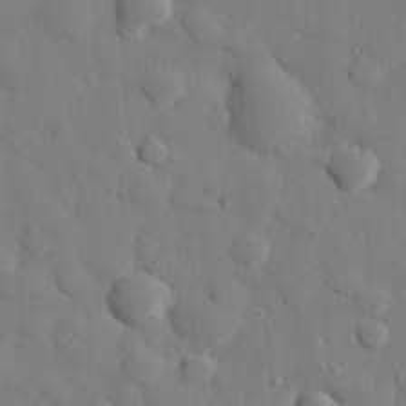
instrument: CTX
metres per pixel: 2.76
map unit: eHh
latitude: 27.4804
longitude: -78.6869
